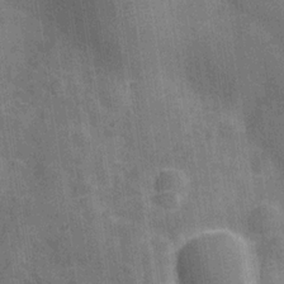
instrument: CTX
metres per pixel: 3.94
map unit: Hve
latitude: -29.2565
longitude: 92.2928
